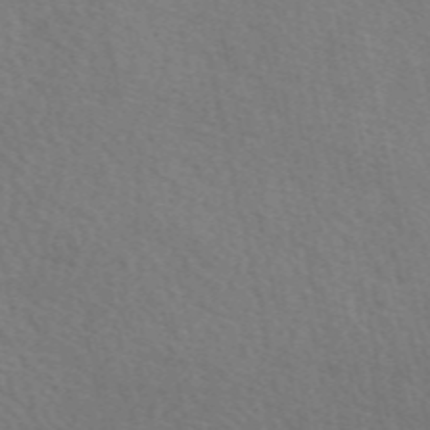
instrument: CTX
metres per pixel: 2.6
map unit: eAb
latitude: 50.6490
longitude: 117.0864
